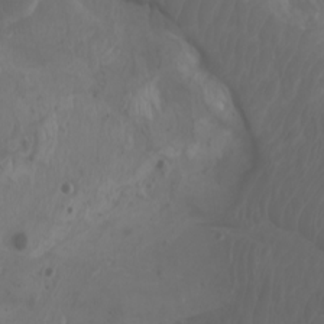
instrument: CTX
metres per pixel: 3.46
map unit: Aa
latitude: -7.7477
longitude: -80.4412
